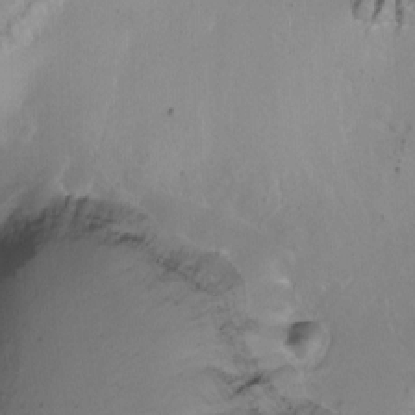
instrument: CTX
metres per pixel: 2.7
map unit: Ht
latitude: -13.1620
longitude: -43.8394
